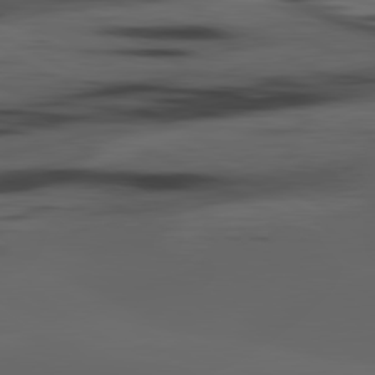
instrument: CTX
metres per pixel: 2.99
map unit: lApd
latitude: 80.4790
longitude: -84.4034
